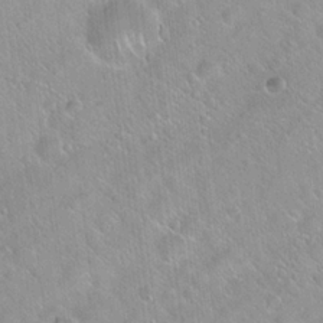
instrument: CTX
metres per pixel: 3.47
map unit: Hto
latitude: 20.3656
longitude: -53.5938
